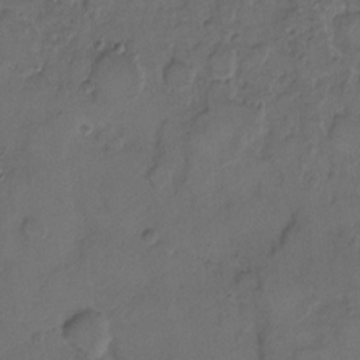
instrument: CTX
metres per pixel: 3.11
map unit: Hto
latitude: 8.0633
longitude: -62.2901
